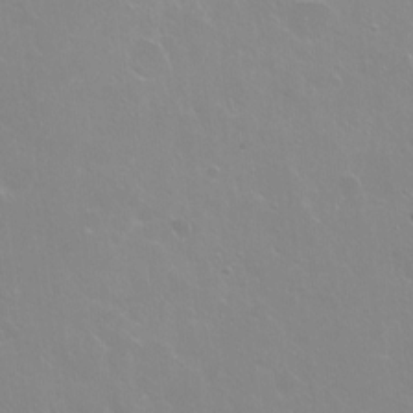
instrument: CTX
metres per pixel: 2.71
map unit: Nhu
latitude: -7.6722
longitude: -43.8772
